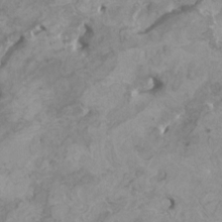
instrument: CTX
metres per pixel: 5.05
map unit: HNhu
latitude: 2.1578
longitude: -2.1955
